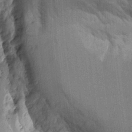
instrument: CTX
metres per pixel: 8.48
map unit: Aa
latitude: 9.8206
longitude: -126.9703
